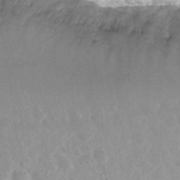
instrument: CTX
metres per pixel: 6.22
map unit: Hto
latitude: 33.8961
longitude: -47.4994
